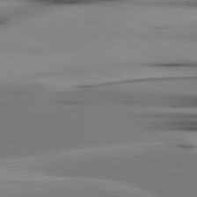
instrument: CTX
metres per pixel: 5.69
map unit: lApd
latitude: 80.3656
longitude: -123.0081
